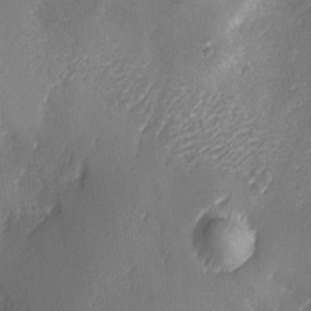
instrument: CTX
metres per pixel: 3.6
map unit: Ave
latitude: -6.7652
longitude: -120.1767
